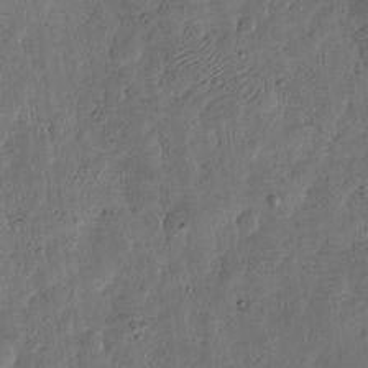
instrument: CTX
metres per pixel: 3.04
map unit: eHh
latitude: 5.6316
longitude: -71.1403
